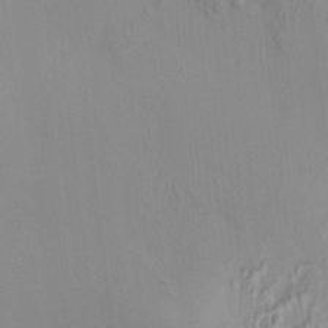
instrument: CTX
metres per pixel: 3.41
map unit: HNhu
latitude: 7.4048
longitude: 13.4643
